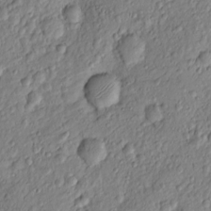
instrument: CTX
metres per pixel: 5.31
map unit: Htu
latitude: -6.1794
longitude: 155.7666
